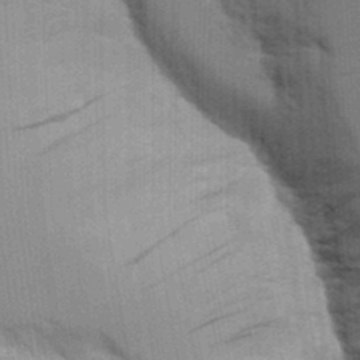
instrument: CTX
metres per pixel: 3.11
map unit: Aa
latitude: 9.8961
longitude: -126.8947
